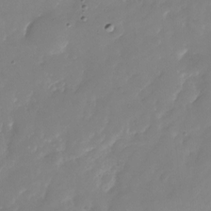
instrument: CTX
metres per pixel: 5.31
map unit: Nhu
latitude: -25.2187
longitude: -69.4993
